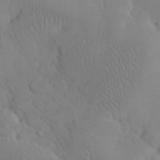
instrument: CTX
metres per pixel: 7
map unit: eHh
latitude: 25.8394
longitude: -66.7246
